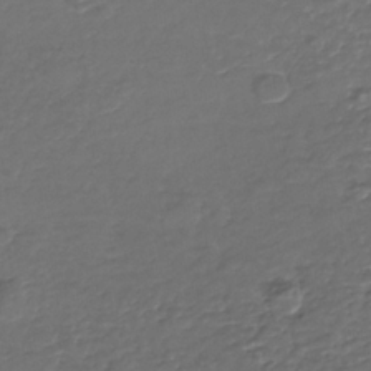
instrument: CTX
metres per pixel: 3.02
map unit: Nhe
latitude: -37.4832
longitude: -90.3278
